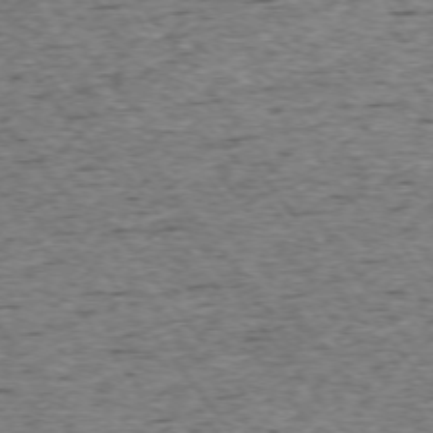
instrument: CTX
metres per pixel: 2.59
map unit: Ap
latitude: -74.3873
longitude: -87.1403
